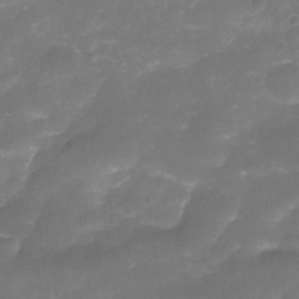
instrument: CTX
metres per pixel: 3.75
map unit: Nhe
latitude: -34.7274
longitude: -146.5168
